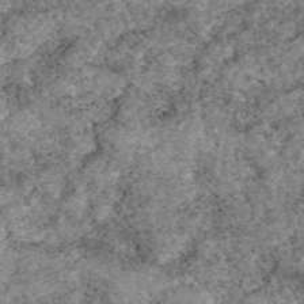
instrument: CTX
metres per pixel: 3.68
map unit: eAb
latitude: 49.1214
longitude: 109.8233
